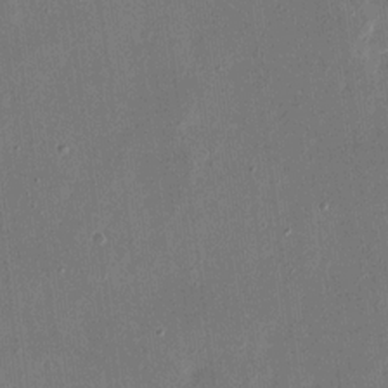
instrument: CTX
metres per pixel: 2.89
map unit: eHh
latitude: 15.6694
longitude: -70.6301
